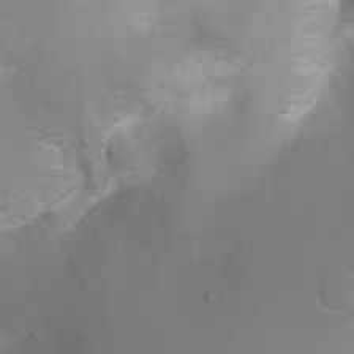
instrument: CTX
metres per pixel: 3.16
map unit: Ht
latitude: -2.3873
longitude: -24.9891
